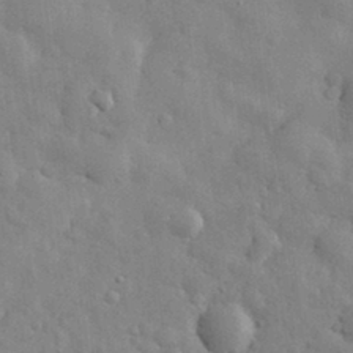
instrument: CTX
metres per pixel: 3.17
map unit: eHh
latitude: 30.9892
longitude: -71.6127
